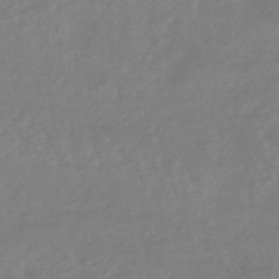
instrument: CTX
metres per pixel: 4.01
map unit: eHb
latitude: -46.2361
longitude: 84.2172
